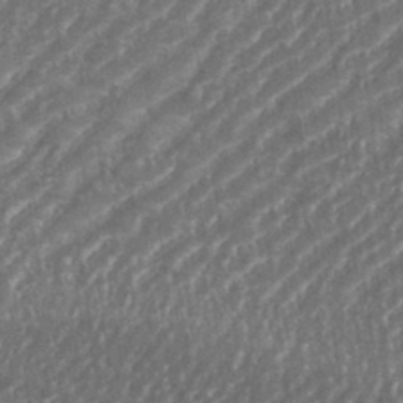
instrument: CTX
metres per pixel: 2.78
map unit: eHh
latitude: 35.6127
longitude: -134.1955
